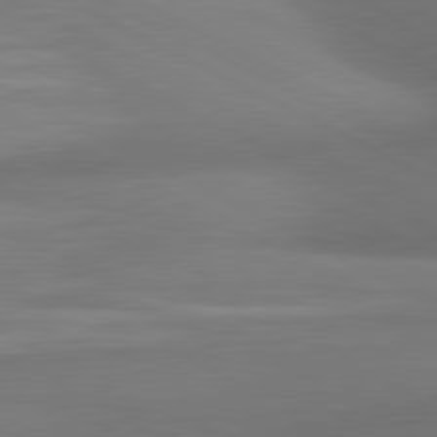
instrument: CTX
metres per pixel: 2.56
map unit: lApd
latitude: 81.1403
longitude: 135.0864
